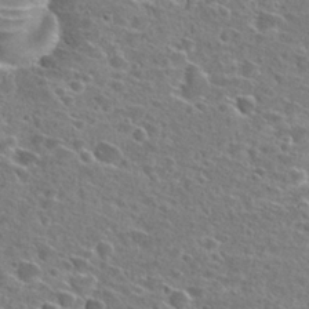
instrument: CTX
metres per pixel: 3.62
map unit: Hto
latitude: 26.4412
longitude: -46.9703
